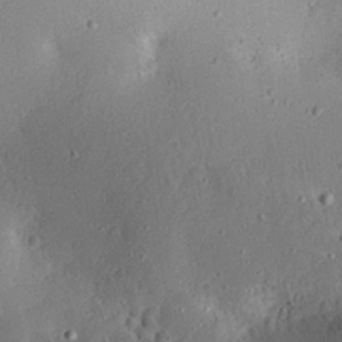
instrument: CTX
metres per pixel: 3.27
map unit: Aa
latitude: 12.6869
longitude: -140.3467
